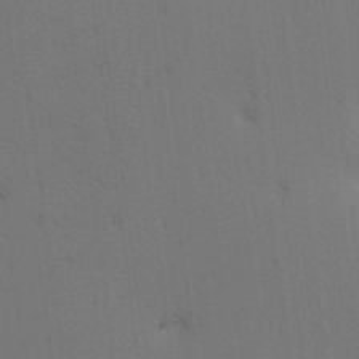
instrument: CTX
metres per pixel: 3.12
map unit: lAa
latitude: 12.4034
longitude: -108.2333
